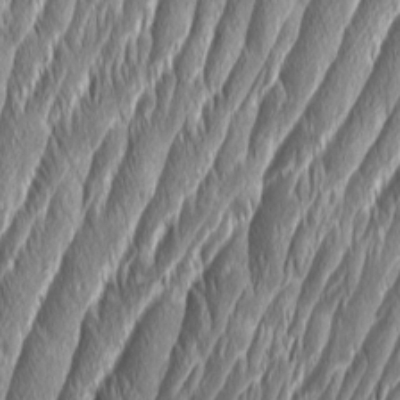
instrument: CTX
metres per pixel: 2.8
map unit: Aa
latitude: 8.3090
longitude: -130.6491
